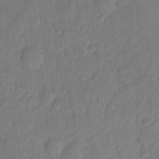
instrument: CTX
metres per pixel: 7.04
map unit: eHh
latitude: 5.6694
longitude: -72.5546
